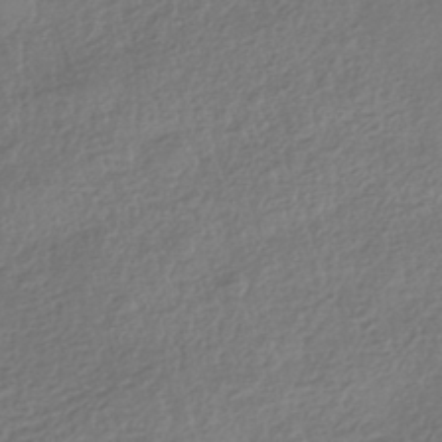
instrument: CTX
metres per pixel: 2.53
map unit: HNhu
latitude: -42.0472
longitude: 98.8975
